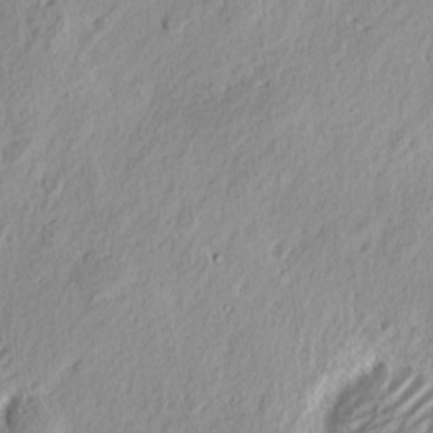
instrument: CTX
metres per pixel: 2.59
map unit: eHh
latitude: 2.5923
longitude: -77.8205
